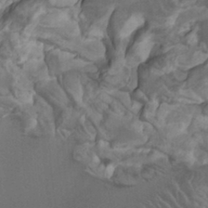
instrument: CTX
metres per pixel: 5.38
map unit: Htu
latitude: -8.4818
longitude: -65.0647
